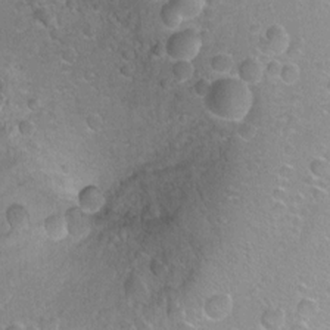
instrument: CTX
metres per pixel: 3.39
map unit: Ht
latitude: -1.9556
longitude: -26.8191
